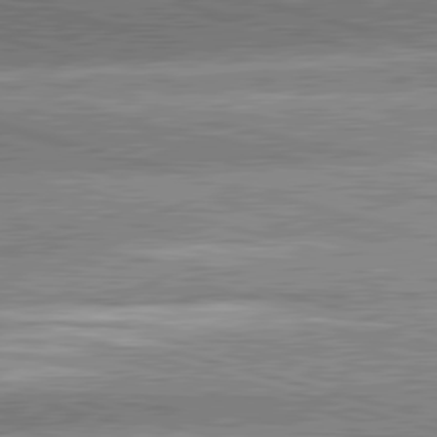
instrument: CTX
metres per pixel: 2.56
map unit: lApd
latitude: 81.3671
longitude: -163.1026
